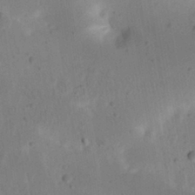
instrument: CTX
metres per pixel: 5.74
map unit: Nhu
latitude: 23.1592
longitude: -70.8758
